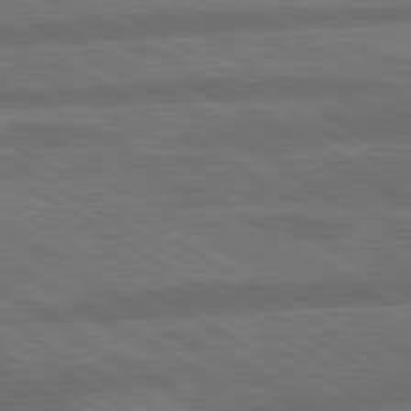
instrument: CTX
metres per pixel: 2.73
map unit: lApd
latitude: 79.9906
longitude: -165.5938
